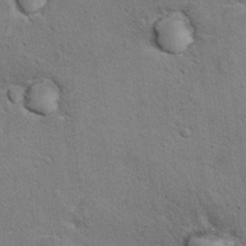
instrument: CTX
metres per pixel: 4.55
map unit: Hto
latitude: 11.6883
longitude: -37.2537
